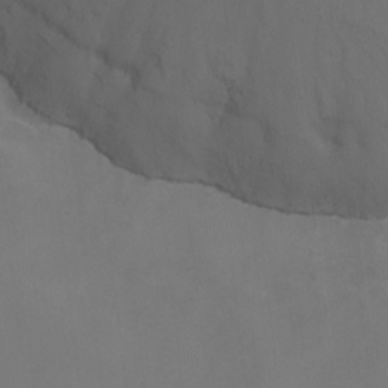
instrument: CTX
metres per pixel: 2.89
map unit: Nhu
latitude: -15.7100
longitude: -51.1214
